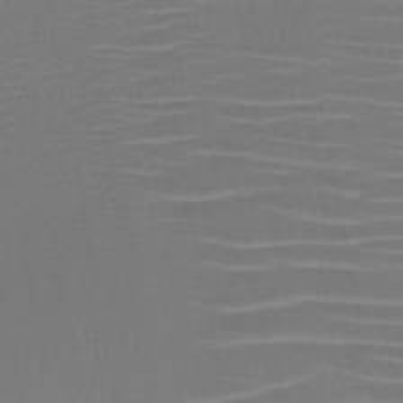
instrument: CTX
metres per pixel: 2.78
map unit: HNb
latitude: -46.6329
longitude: -42.6680
